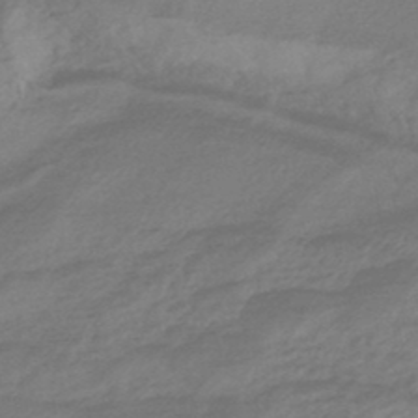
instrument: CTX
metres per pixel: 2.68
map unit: HNhu
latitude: -46.1039
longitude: 91.8045
